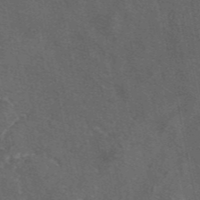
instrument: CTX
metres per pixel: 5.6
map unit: eAb
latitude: 46.1389
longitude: 108.8030
